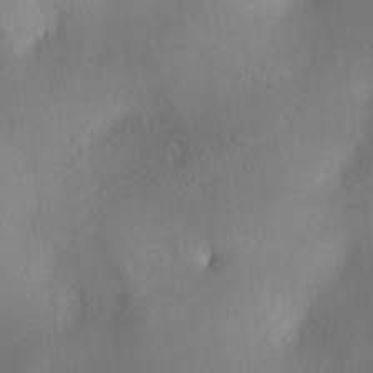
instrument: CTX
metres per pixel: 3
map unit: lAa
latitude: 3.1214
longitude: -117.3482
